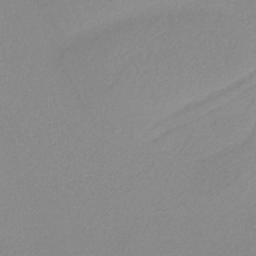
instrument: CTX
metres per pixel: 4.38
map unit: HNb
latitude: -36.0661
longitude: 54.8597
